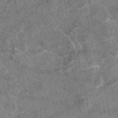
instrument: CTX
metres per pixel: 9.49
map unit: eAb
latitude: 47.4994
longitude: 118.3684
